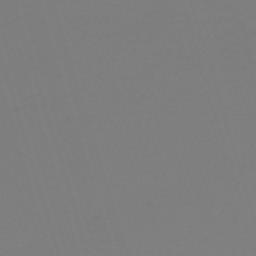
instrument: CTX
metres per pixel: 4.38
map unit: eHh
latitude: -61.7289
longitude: 51.7289
